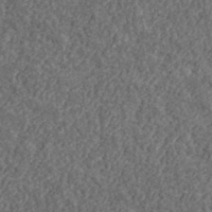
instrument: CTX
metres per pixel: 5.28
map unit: lHvf
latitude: 38.1200
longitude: -90.6868
